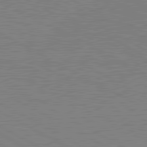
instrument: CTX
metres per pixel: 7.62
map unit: lApd
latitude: 81.1025
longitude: 151.8422
